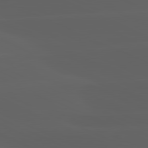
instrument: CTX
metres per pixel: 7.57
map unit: lApd
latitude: 81.4615
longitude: -146.4601
